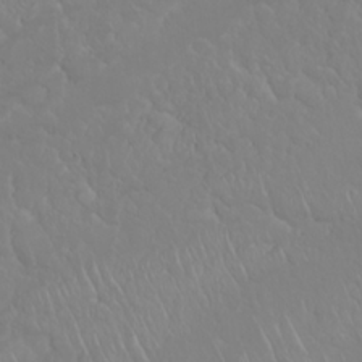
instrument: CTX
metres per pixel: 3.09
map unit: Nhu
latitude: 23.2348
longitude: -64.3467
